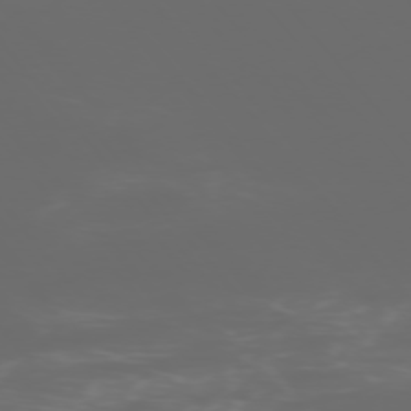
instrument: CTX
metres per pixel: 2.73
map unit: Ap
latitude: -76.3684
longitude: -74.5735
